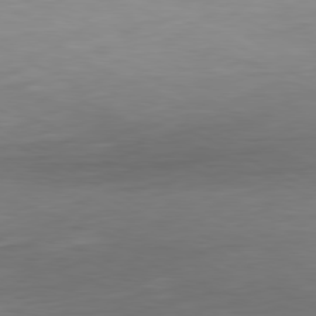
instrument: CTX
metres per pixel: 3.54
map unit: Hpe
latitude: -80.8786
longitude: 19.5399
